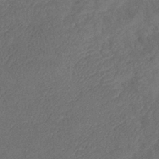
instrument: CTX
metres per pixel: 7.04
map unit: eHb
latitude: -39.9745
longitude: 77.3132
